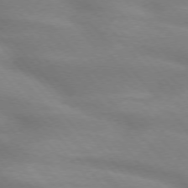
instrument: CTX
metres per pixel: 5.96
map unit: lApd
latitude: 74.1200
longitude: -61.0080
